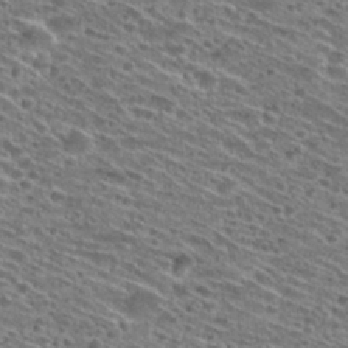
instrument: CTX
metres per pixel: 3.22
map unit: Hto
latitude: 28.7624
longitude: -45.8772
